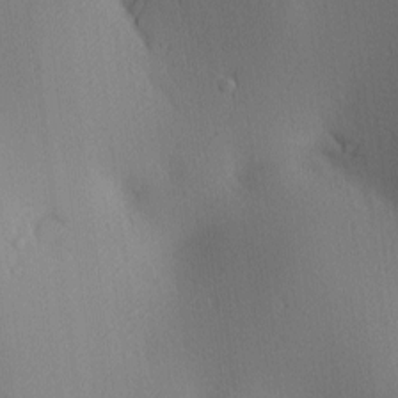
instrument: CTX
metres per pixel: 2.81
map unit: lAa
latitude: 2.8569
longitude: -116.7435
